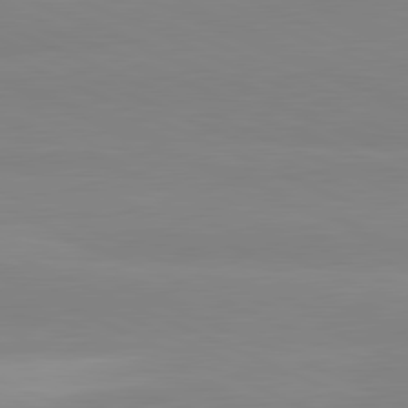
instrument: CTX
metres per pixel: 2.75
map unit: lApd
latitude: 81.7450
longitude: 178.2361
